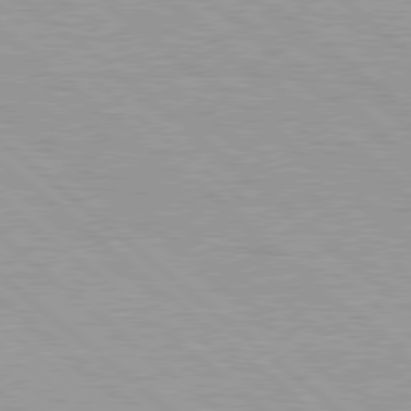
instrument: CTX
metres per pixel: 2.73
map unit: Hpe
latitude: 78.5735
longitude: -140.2522
